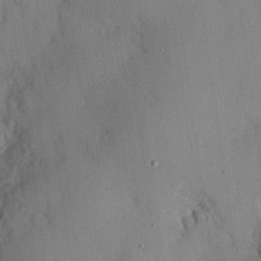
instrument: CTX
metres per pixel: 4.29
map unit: eHh
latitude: 27.9150
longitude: -80.9514
